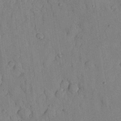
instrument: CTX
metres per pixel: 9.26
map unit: Nhu
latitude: 25.7638
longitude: -71.8772
